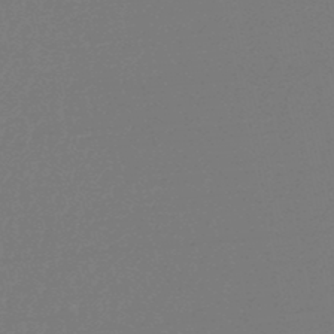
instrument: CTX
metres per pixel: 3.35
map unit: lHb
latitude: -47.3320
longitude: 60.0661
